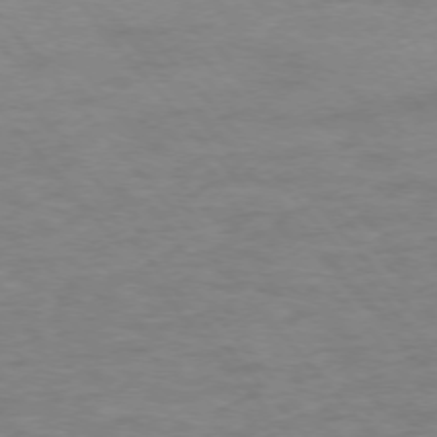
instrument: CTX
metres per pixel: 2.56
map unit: Ap
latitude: -76.5952
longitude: -84.3656
